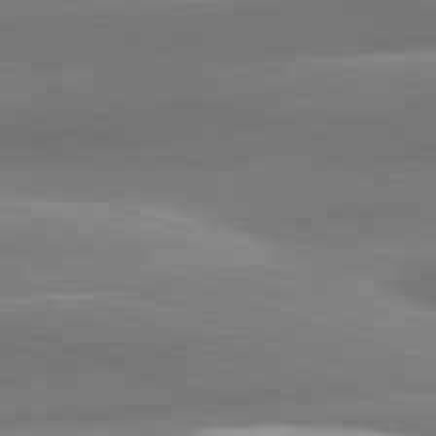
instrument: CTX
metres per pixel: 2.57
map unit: lApd
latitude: 81.2915
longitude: -158.7435
